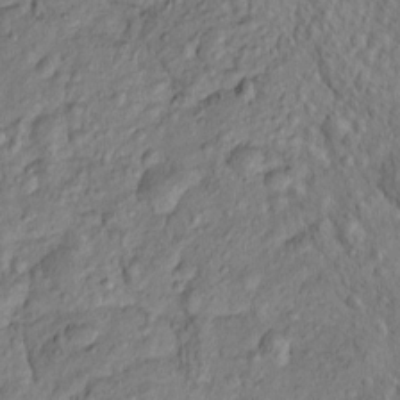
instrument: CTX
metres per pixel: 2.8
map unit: Htu
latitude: -5.4832
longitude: 155.8800
